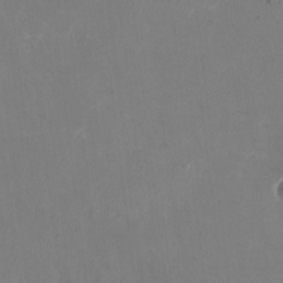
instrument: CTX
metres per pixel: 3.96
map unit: HNhu
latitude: -1.3321
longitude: -4.7435
